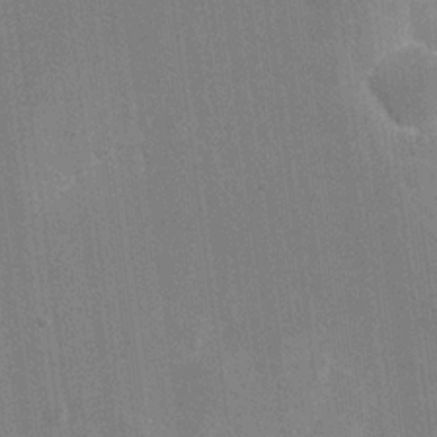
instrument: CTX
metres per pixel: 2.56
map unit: eHh
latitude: 18.5734
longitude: -68.2712
